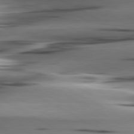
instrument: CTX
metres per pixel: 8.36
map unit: lApd
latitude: 80.6490
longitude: -122.5546
